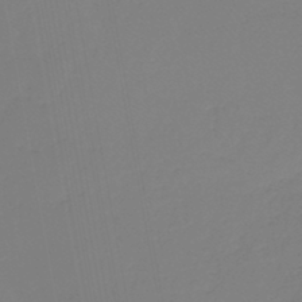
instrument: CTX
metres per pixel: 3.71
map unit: lHb
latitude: -44.7841
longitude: 66.3306
